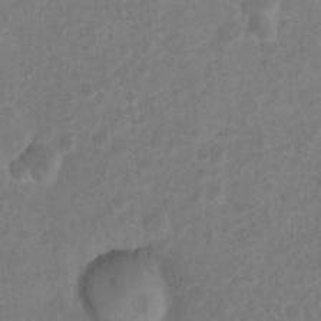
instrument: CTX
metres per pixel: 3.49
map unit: Nhu
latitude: 8.4790
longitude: -22.2900
